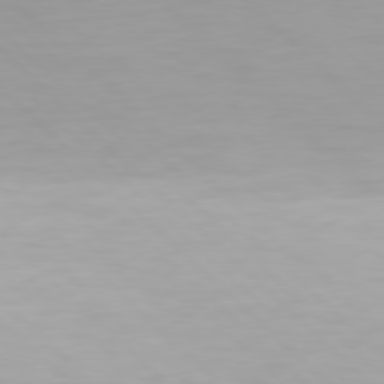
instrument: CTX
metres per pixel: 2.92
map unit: Hpe
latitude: 78.0255
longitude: -167.9339
